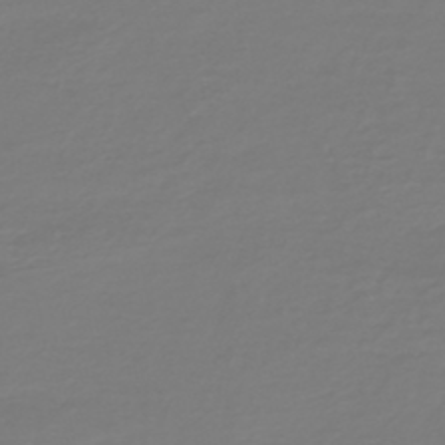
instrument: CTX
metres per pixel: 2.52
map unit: HNb
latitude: -46.8597
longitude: 54.4062
